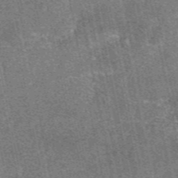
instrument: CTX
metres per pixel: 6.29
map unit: eAb
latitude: 47.8962
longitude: 106.4251
